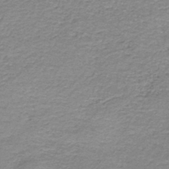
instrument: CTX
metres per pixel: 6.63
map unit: HNb
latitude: -44.5385
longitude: 52.9541
